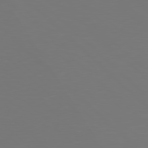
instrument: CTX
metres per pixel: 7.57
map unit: Hpe
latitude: 77.4993
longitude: -171.8016
